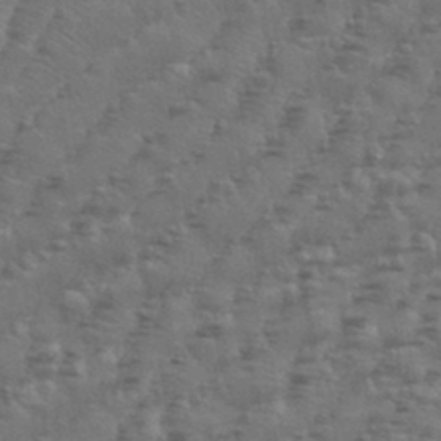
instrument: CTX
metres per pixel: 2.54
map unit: eHh
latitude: 34.9324
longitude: -136.3656
